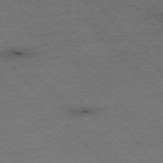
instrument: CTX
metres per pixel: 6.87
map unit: Hpe
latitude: -76.3495
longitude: -16.2523
